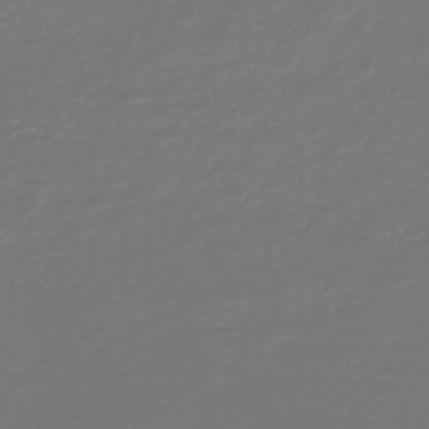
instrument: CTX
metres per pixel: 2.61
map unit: HNb
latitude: -47.0108
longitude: 54.3306
